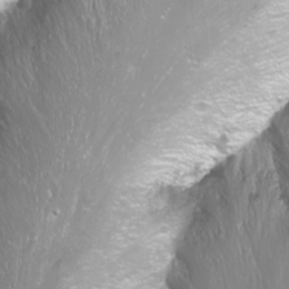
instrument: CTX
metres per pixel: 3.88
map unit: Nhu
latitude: -11.8422
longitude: -62.8191
